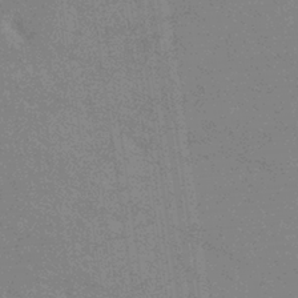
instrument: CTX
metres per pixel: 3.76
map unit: eHb
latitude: -37.2942
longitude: 76.3306
